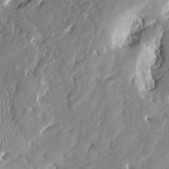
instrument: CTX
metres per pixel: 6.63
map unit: HNhu
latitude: 7.8205
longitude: -5.8394
